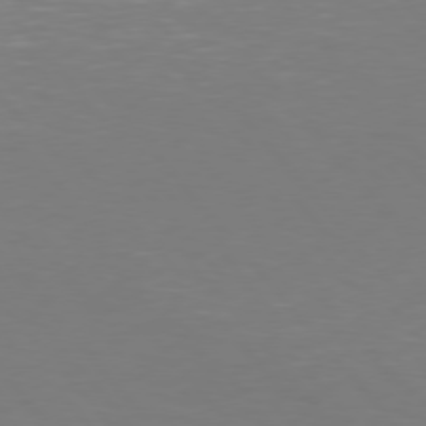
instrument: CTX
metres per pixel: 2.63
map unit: Hpe
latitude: 75.9150
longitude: -132.8002
